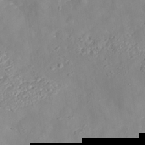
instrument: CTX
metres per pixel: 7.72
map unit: Nhe
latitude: -37.5399
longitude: 138.5196
